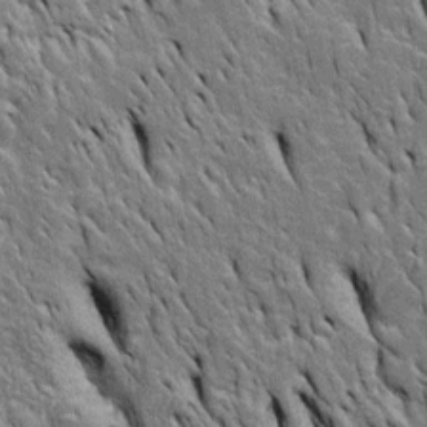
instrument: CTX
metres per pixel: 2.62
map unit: Htu
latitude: -3.9745
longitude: 151.1620
